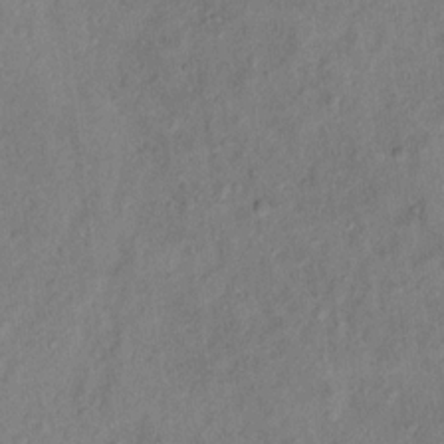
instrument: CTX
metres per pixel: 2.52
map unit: Ht
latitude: 13.5749
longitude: -39.4048
